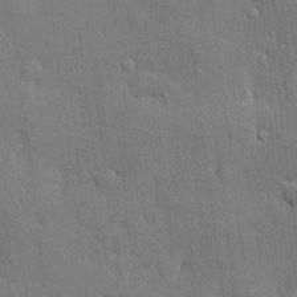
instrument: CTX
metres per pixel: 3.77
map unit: eHh
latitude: 4.6679
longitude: -75.2726
